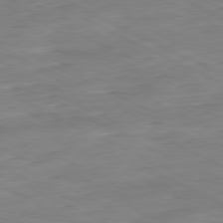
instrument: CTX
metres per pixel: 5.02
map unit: Ap
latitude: -81.0109
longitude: -82.4790
